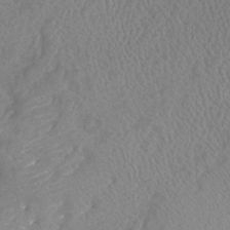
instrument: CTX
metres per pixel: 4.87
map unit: Htu
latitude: -12.2929
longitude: -70.3467
